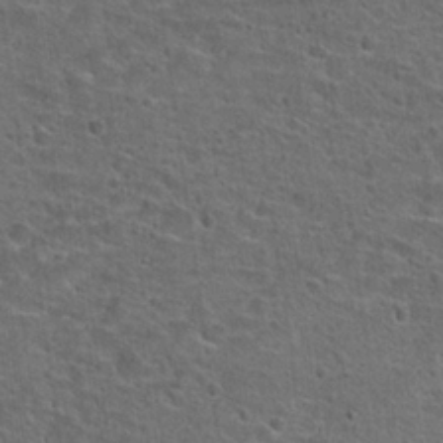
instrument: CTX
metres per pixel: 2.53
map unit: Hto
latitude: 22.1578
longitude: -45.8016
